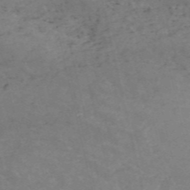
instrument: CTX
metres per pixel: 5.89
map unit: HNb
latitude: -54.6708
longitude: -47.6883
